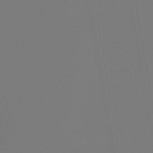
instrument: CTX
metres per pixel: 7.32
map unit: lHb
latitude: -47.1809
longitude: 70.9353
